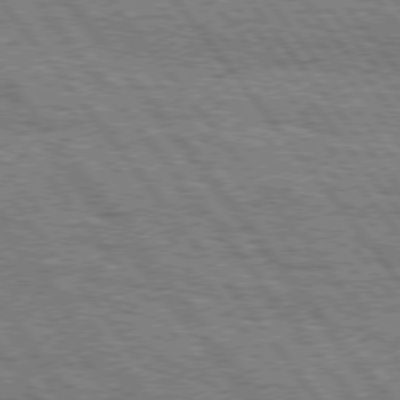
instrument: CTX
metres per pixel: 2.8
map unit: Hpe
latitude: 75.4993
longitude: -152.7058
